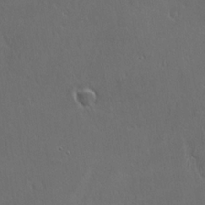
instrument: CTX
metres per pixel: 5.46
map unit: Ave
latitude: 22.5168
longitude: -136.3468
